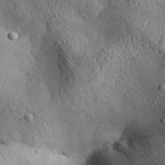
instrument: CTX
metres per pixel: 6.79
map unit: Aa
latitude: 31.3671
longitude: -134.3845
